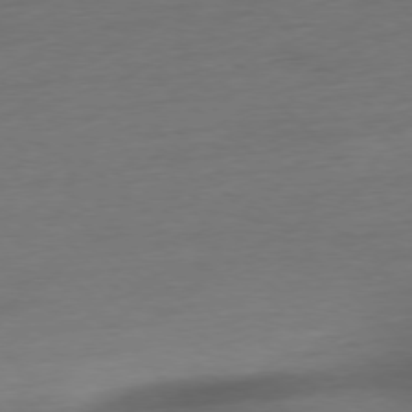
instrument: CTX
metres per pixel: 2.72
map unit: Hpe
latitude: -77.4454
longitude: -13.7639
